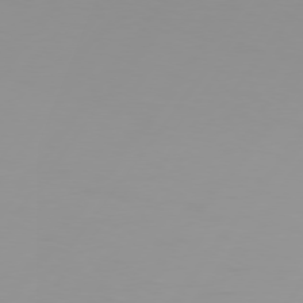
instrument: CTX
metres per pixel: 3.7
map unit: Hpe
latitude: 75.8394
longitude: -125.3481
